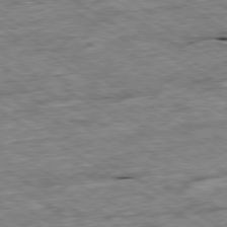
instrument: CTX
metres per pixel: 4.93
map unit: Ap
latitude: -80.0472
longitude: -86.2522
